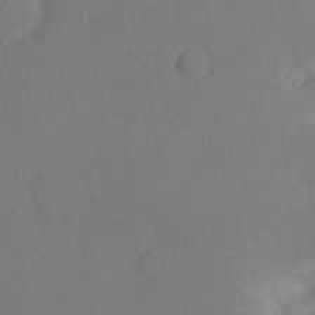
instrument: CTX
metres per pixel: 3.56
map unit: Ht
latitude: -12.3117
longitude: -24.0255
